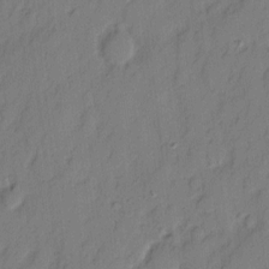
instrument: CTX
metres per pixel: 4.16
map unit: eHh
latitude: 3.9339
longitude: -77.2726
